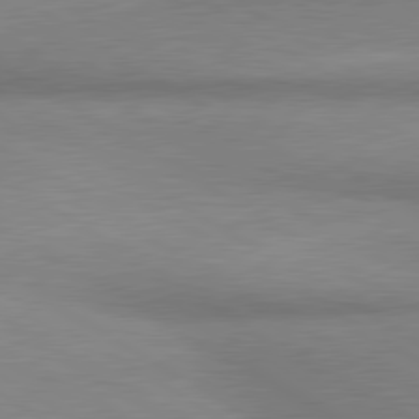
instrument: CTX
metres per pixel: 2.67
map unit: lApd
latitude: 80.3089
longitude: 167.0675
